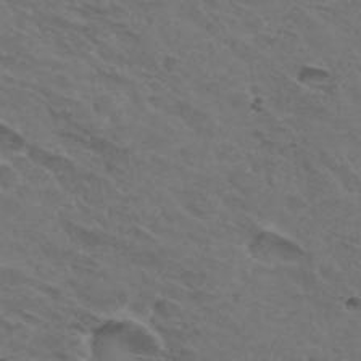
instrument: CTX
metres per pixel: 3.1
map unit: Hto
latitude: 32.1578
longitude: -45.5371
